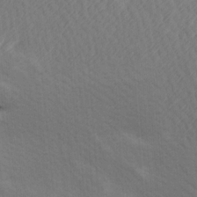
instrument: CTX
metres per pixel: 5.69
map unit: Hve
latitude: 13.4427
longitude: -91.7072
